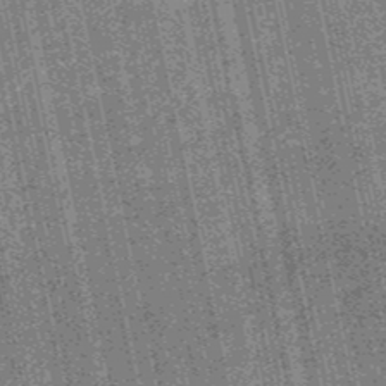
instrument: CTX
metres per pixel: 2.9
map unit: HNb
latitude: -51.4643
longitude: -49.8583
